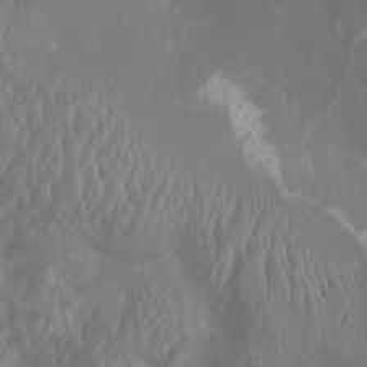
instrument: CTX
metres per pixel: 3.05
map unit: HNhu
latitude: 1.3481
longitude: 7.0297
